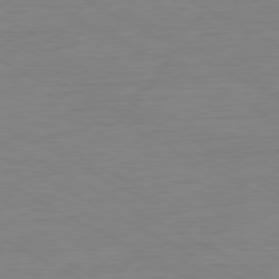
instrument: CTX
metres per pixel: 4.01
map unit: Ap
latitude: -80.6141
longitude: -77.9339
